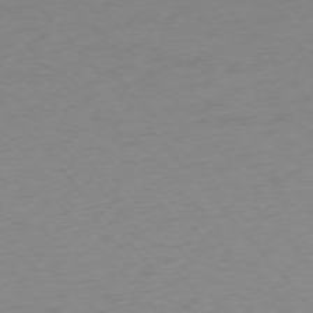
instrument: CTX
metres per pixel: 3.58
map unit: Ap
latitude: -75.5966
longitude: -65.9717
